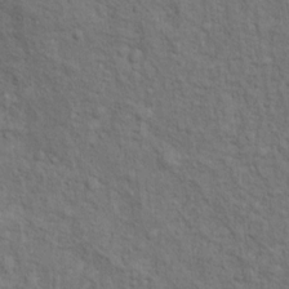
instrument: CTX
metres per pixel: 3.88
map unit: Ht
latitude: 10.0822
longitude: -39.5182
